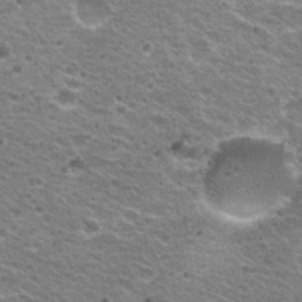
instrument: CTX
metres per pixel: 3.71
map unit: Hto
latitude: 20.8191
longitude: -32.6679
